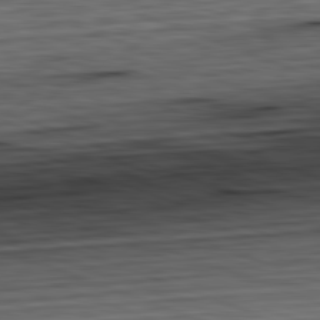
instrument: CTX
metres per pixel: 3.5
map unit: Hpe
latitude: -82.7085
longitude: 12.5007
